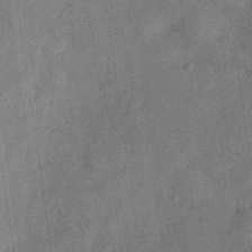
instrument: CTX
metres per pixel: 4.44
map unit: Hve
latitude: -31.8233
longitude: 91.8045
